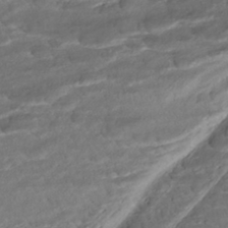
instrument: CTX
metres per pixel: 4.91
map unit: ANa
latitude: -42.2550
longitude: 109.1809
